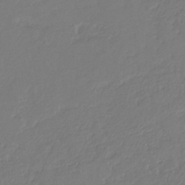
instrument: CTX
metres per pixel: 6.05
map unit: eHb
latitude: -29.9178
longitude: 67.3132
